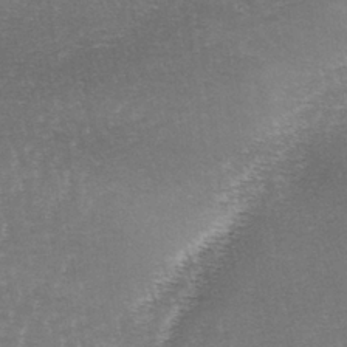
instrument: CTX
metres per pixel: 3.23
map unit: lAa
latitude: -2.9541
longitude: -128.3467
